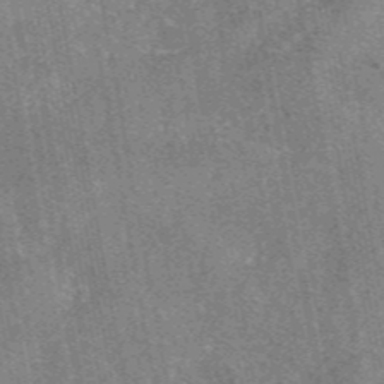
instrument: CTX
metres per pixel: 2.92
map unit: eAb
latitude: 47.3482
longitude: 103.5210
